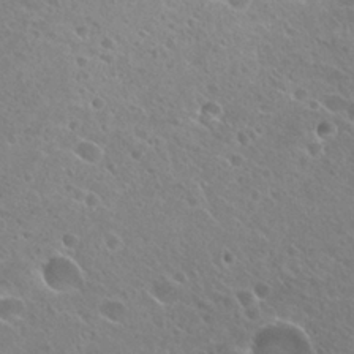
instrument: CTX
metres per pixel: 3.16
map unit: Hto
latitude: 27.1592
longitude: -39.7827
